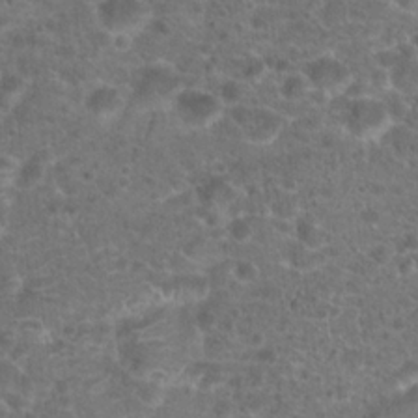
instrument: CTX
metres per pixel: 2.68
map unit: Hto
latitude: 18.8758
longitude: -40.7813
